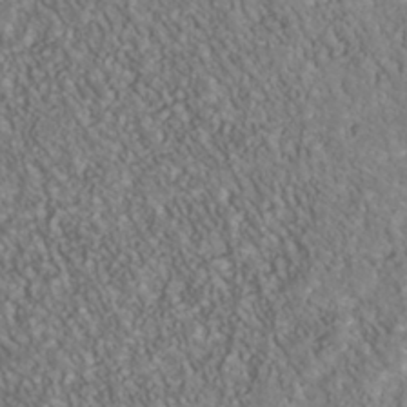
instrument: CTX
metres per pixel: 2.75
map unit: Nhu
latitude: -40.5385
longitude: -83.1403
